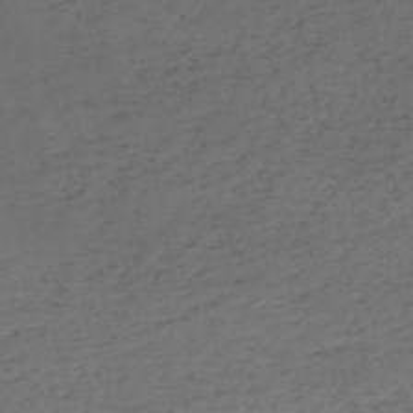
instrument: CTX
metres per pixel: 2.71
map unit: HNb
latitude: -55.3321
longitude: -43.9339
